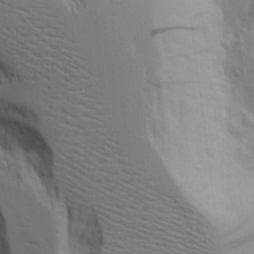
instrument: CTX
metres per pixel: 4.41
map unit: Aa
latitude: 18.7057
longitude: -125.7071
